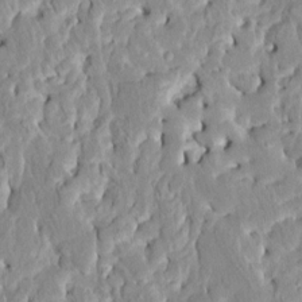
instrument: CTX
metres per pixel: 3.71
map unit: HNhu
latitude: 7.6127
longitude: -2.7624
